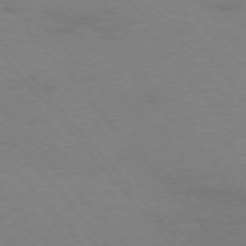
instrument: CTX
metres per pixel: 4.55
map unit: Ap
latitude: -76.8597
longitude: -62.2145
